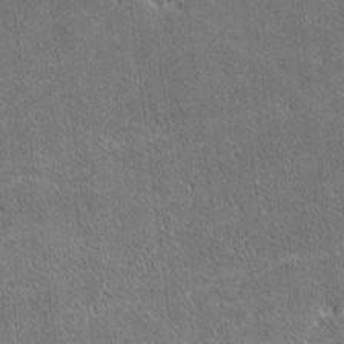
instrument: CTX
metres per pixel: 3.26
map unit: lHvf
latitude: -11.8989
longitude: -105.1404
